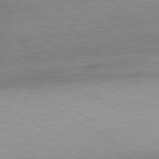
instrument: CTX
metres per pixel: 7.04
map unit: Hpe
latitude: -80.8408
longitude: 18.8030
